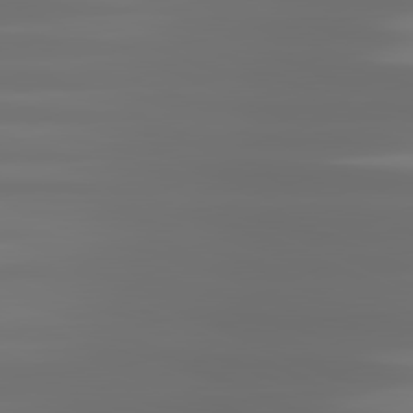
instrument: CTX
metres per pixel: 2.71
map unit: lApd
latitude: 81.2537
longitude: -138.0633
